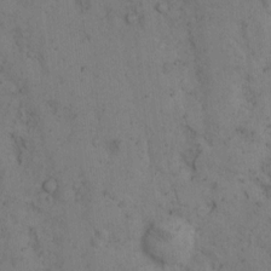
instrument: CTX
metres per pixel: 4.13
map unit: Hto
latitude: 8.1200
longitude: -59.2537
